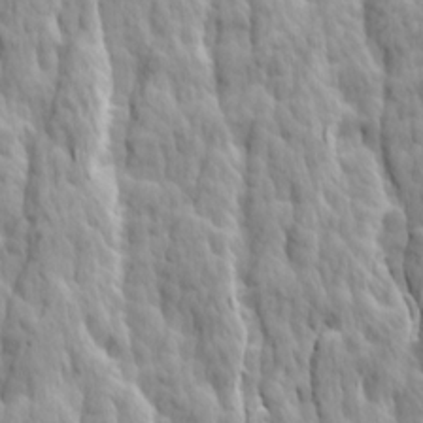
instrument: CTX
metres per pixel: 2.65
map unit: Ave
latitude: 14.7247
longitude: -135.4615
